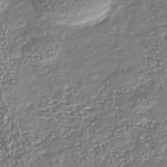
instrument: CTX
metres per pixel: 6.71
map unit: Nhu
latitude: -40.0283
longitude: -81.8772
